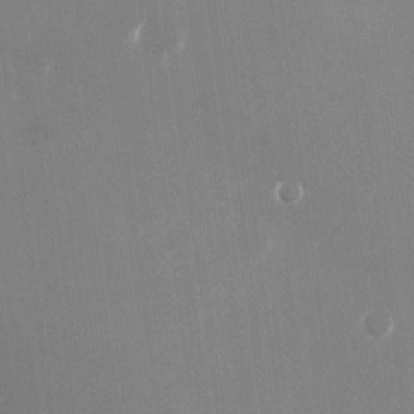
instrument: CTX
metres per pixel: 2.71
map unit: Nhu
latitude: -24.6329
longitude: -72.0822
